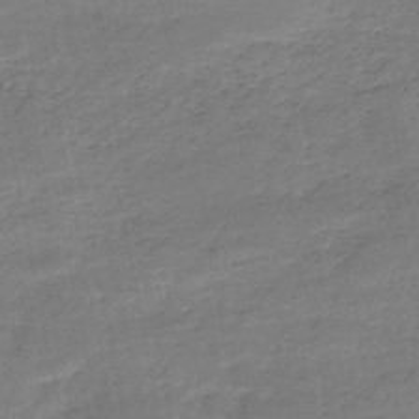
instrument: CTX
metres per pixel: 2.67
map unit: HNb
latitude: -50.9353
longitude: -39.0647
